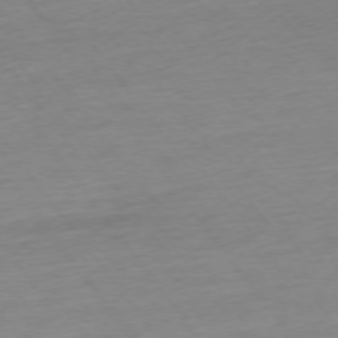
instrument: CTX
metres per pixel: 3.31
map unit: Ap
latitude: -74.8408
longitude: -71.4426
